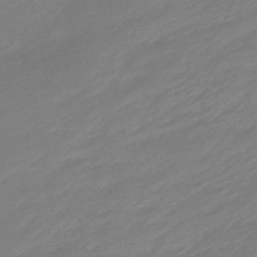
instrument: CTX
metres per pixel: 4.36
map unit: eHb
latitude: -48.2929
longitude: 85.0675
